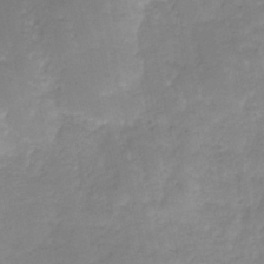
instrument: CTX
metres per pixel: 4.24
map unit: HNhu
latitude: -26.8596
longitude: 73.4832
